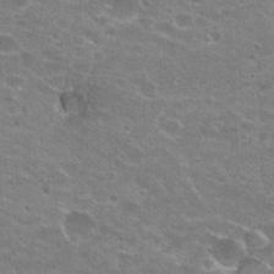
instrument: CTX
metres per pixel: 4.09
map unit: Hto
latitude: 23.0269
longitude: -43.5560
